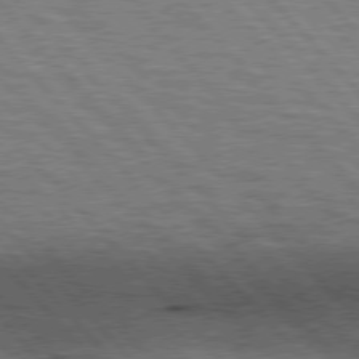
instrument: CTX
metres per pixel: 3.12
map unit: lApd
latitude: 76.6868
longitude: -72.6869
